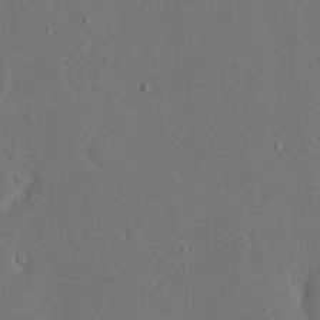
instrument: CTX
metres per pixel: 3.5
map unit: eHh
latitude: 15.5938
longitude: -69.9906
